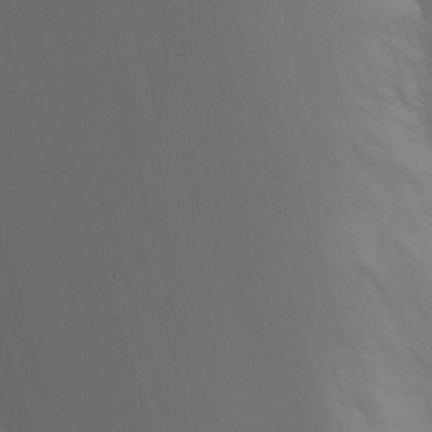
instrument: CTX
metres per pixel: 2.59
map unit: Nhu
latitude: -4.8597
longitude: -73.2726
